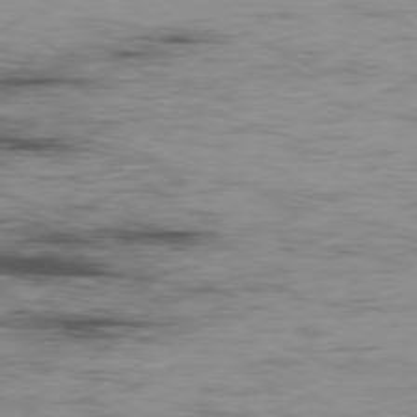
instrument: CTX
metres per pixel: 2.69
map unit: Ap
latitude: -80.1417
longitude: -90.9514
